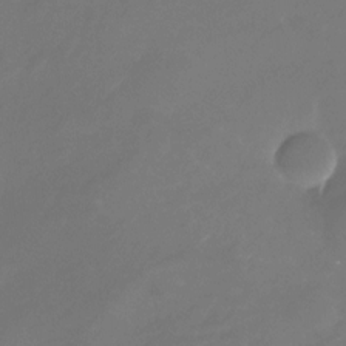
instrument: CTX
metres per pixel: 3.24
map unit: Nhu
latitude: -28.1795
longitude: -72.4979
